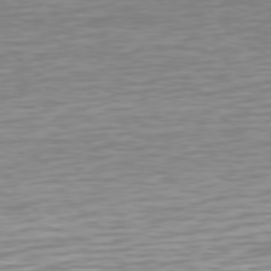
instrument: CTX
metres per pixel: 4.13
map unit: Hpe
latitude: 75.4426
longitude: -123.6505
